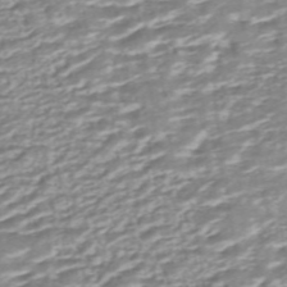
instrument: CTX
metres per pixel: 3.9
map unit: ANa
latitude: -44.4818
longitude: 105.0297
